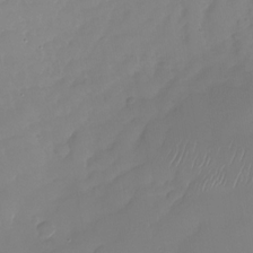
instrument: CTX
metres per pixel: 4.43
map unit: Nhu
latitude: -28.1606
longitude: -64.0633
